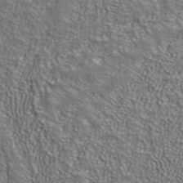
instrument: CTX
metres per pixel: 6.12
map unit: ANa
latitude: 39.5182
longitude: 24.8030
